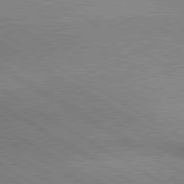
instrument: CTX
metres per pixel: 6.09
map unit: lApd
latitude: 80.3845
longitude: 164.5196
